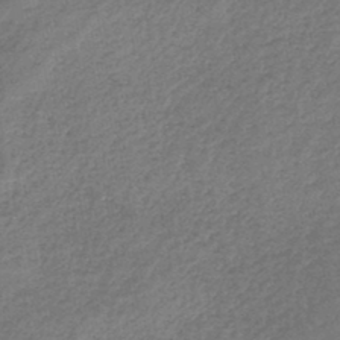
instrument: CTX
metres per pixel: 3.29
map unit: HNb
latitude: -44.5763
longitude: -41.8205
